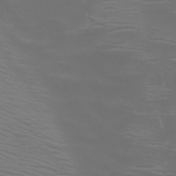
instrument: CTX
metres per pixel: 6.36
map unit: Htu
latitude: -5.5399
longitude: -73.0081
